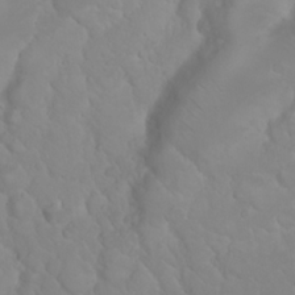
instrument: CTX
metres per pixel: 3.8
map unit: Nhu
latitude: 23.1403
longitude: -64.4034
